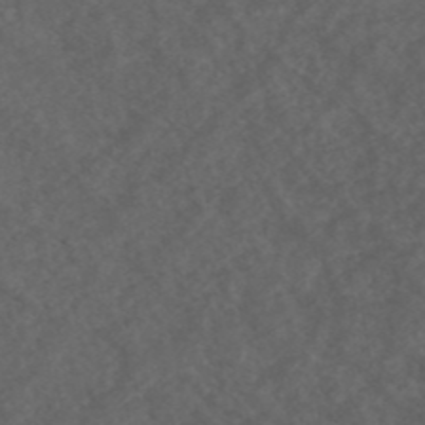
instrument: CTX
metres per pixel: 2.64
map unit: ANa
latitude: 43.0459
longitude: 24.5196
